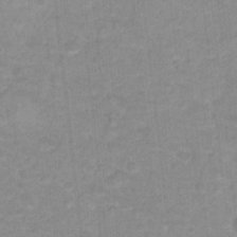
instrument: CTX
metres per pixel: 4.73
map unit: Hto
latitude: 17.1403
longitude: -35.1403
